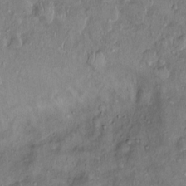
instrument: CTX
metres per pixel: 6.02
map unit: Nhu
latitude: 1.2159
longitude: -14.4412
